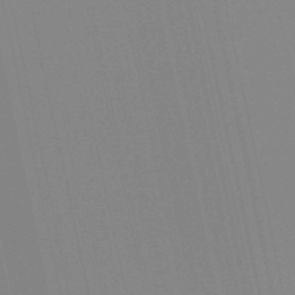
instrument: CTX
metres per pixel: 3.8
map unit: lHb
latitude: -48.8597
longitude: 75.3888
